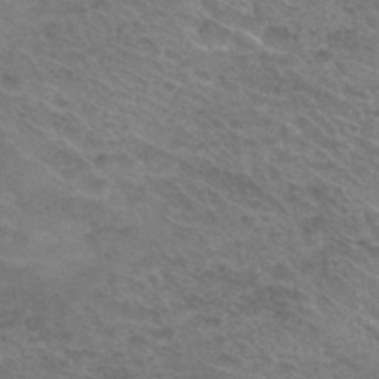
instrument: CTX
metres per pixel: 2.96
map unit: Hto
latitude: 31.3482
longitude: -47.5749
